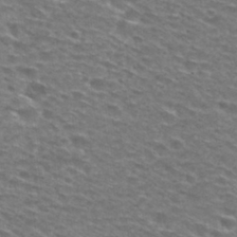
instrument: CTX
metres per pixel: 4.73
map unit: Nhu
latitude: 29.1970
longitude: -48.7057
